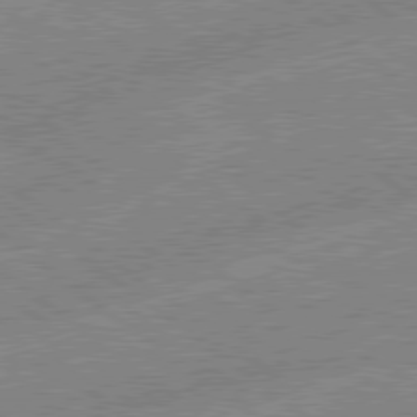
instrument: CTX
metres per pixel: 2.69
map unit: lApd
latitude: 79.0270
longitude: -144.6301
